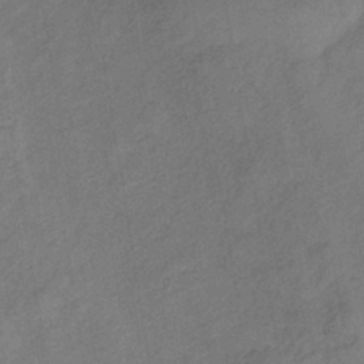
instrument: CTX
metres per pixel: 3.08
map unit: lHb
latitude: -37.0675
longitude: 71.1620
